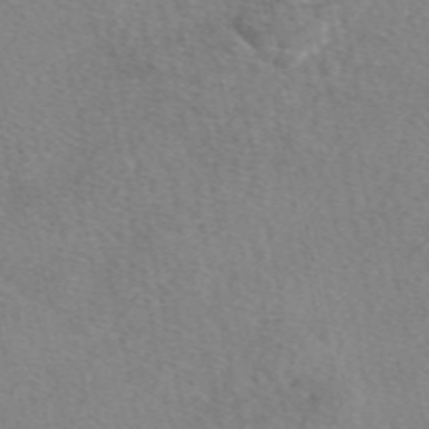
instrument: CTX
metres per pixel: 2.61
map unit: eAb
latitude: 49.1025
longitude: 111.2942
